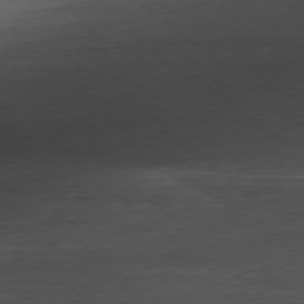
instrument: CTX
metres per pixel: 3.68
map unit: Ap
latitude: -78.1794
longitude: -92.4223
